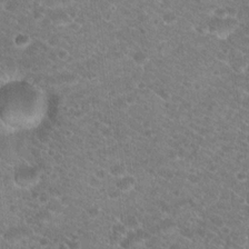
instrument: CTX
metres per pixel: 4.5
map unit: Hto
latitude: 19.7260
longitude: -37.6505
